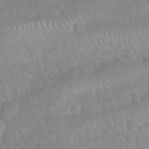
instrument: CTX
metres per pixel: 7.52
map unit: Nhu
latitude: 30.3468
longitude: -51.4993
